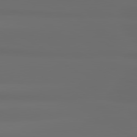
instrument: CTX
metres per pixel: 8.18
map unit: lApd
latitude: 80.8191
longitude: -136.6491
